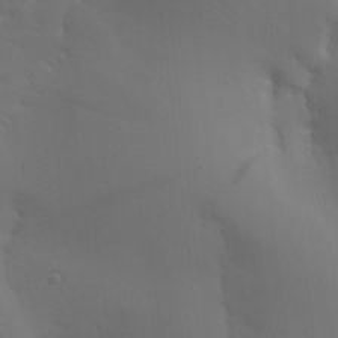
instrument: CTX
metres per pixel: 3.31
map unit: Aa
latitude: 27.7828
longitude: -131.5183
